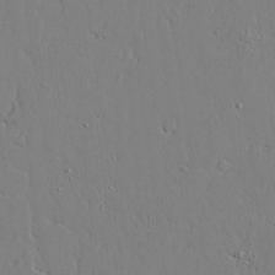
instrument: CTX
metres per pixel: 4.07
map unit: lAvf
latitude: 24.7057
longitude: -110.4790
